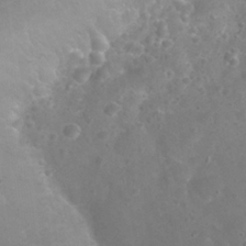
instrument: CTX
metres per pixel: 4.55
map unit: Nhu
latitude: 25.9150
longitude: -52.5168
